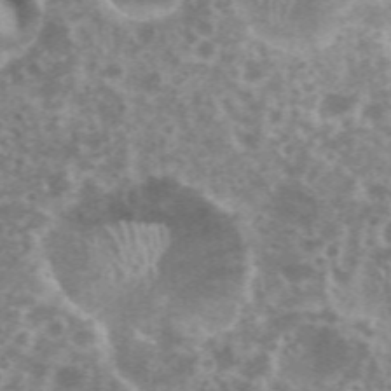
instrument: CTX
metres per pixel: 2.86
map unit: eHh
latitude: 35.4804
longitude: -59.6316
